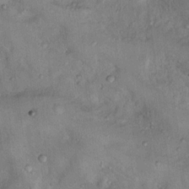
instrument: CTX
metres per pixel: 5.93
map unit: Nhu
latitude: 12.6680
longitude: -27.2537
